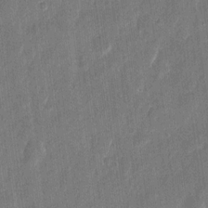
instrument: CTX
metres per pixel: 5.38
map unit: eHh
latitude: 11.5938
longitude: -70.5923
